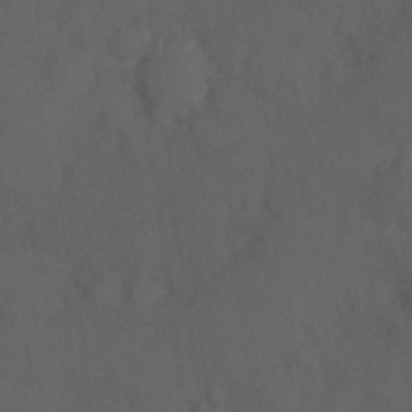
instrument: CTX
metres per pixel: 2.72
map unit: Hve
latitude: 12.8947
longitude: -89.9339
